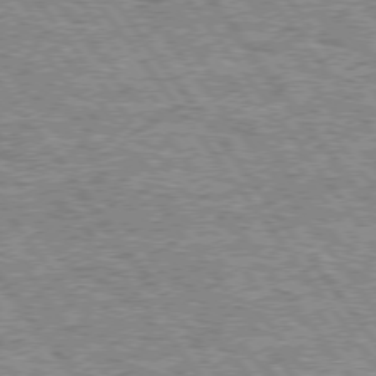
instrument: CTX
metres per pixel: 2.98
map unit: Hpe
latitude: 74.9325
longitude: -156.2333
